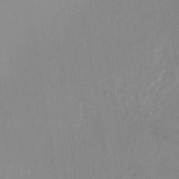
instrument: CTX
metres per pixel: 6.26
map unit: HNhu
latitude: -43.7099
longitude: 102.0472
